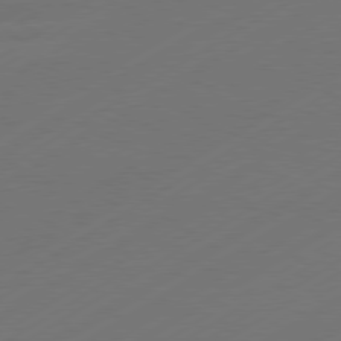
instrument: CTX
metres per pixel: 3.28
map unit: Hpe
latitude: -80.8975
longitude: 14.9353
